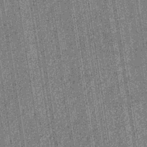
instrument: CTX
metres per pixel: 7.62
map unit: eHb
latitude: -40.3117
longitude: 82.6329
